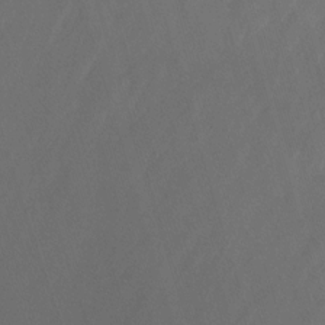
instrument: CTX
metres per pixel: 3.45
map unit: Nhu
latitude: -13.5399
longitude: -65.8773
